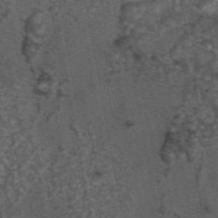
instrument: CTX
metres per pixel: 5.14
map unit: eAb
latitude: 43.8961
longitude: 106.3118
